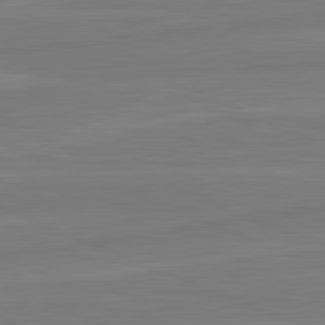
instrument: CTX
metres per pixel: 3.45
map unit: lApd
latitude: 81.9528
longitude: -174.1767
